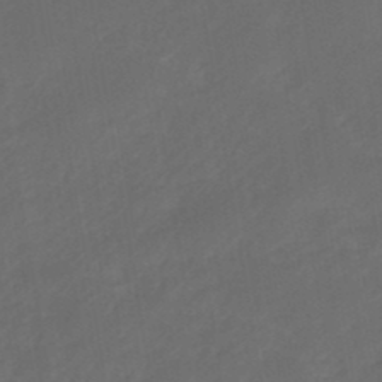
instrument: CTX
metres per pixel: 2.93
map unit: eHb
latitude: -47.5021
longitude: 85.3509
